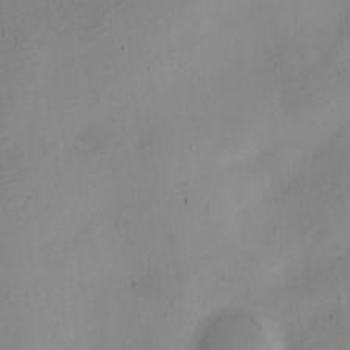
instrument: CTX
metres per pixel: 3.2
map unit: Nve
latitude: -22.9164
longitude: 106.4440
